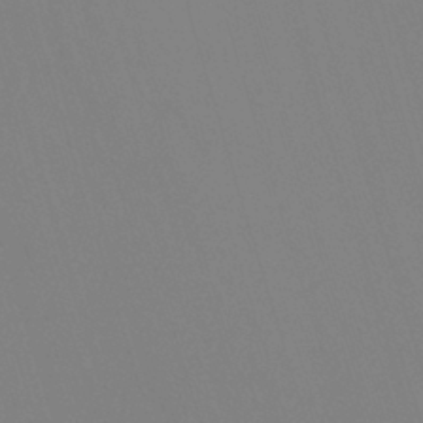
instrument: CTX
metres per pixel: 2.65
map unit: Ht
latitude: -8.8408
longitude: -31.2348
